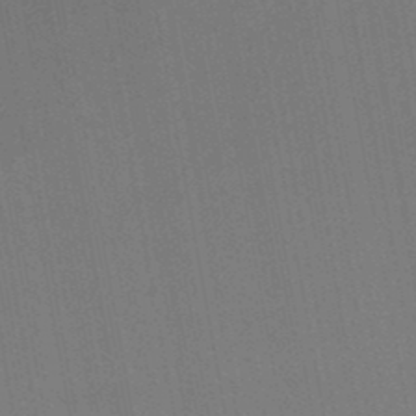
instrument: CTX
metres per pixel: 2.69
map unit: lHb
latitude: -47.2187
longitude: 69.6910
